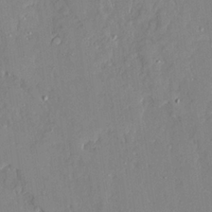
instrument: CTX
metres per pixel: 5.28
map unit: Ave
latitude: 22.4979
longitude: -128.7057
